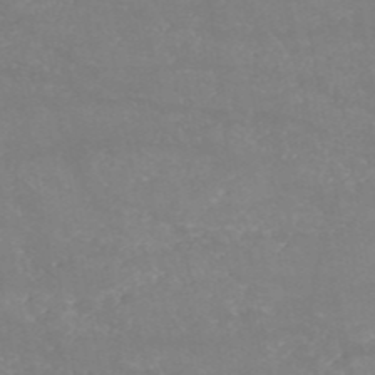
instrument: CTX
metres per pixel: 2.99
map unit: HNb
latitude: -54.0850
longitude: -34.6679
